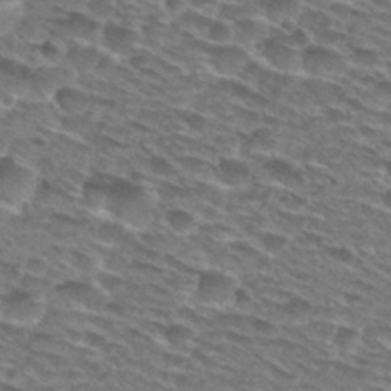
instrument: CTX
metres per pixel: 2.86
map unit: Hto
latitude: 28.8569
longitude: -47.9150
